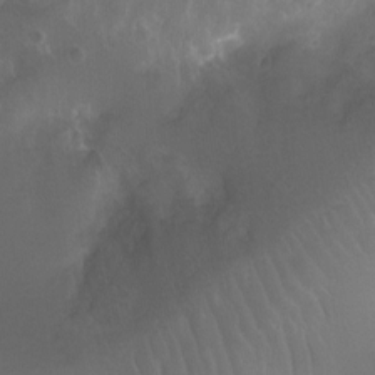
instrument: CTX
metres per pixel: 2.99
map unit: Ht
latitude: -11.8422
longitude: -44.1200
